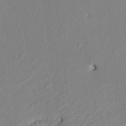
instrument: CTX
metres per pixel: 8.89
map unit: HNhu
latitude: 3.7260
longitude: -4.5924
